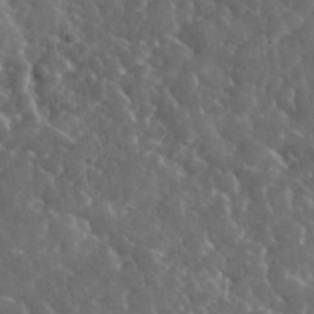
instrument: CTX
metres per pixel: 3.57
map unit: lHvf
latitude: 36.4223
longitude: -87.9150
